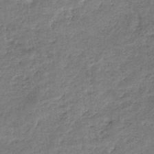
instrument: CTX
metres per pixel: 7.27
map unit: eHb
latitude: -36.6329
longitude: 77.4076
